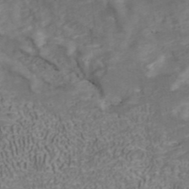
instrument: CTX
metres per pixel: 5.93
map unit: ANa
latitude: 40.6301
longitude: 21.1620
